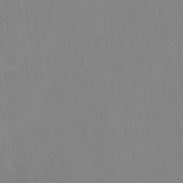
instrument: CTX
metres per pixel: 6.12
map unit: HNhu
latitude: -1.9179
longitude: -3.3859
